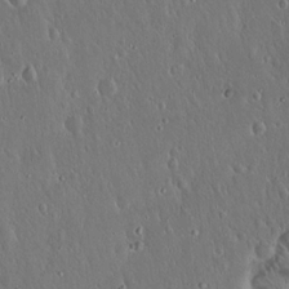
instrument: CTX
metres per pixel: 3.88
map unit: Hto
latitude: 17.3671
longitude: -57.4804
